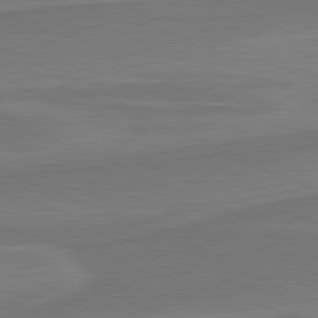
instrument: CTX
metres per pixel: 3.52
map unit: lApd
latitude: 81.7450
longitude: 169.1998
